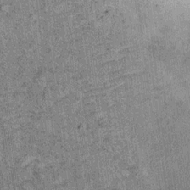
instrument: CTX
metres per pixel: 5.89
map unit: Ht
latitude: 8.1200
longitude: -37.4804
